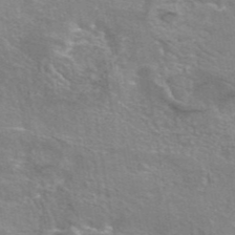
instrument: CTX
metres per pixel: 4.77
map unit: eAb
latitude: 45.0647
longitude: 106.6708
